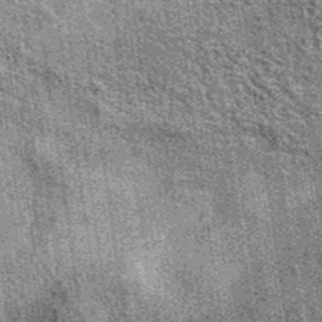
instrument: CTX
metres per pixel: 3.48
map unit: eAb
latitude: 37.3292
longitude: 107.7477
